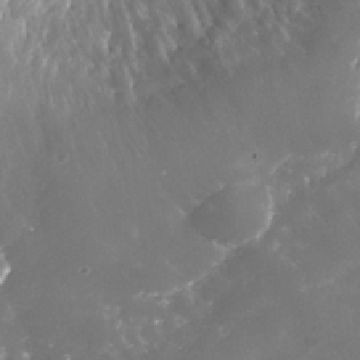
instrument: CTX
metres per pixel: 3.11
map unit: Nhe
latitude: -35.4076
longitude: -91.5371
